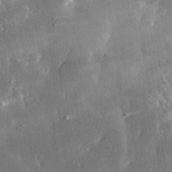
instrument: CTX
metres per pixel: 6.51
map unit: lHvf
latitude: 31.6316
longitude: -91.8205
